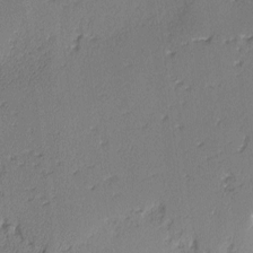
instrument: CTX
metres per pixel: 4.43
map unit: lAvf
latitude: -3.2564
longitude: -107.8016
